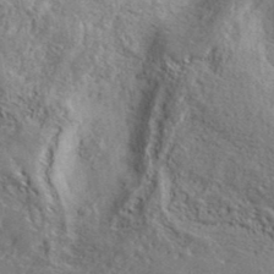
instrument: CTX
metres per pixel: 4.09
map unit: ANa
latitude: 39.2537
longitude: -90.9514
